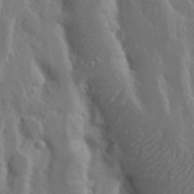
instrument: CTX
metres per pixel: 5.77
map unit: Nhu
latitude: 19.1403
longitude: -73.0270
